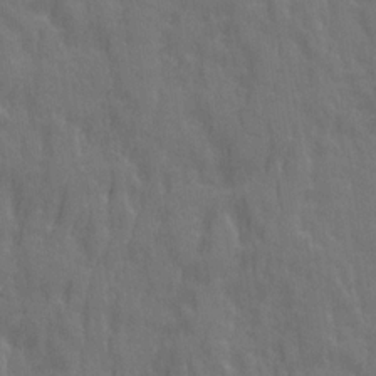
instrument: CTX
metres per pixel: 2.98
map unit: Ave
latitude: 20.4412
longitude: -134.3467
